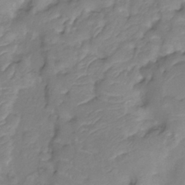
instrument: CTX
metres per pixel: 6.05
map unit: Nhu
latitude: -11.9178
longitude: -22.8947
